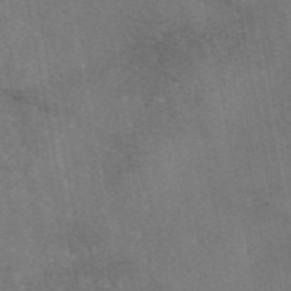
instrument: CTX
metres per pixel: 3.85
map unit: eAb
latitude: 46.6680
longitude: 107.9745
